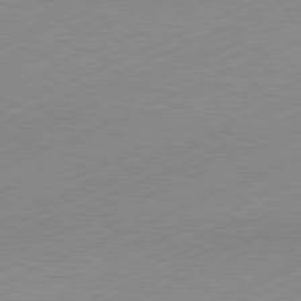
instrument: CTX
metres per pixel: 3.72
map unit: Hpe
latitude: -82.1984
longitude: 12.0094
